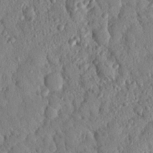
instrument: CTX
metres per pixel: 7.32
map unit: Nhu
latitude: 21.3860
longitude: -78.0633
